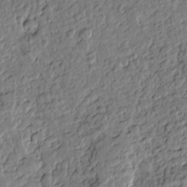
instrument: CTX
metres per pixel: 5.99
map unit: Htu
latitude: -0.5196
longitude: -176.3845
